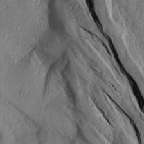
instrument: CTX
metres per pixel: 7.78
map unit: Aa
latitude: 16.5924
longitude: -145.5938
